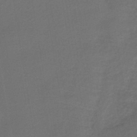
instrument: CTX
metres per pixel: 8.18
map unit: lHb
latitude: -38.3873
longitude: 69.2187
